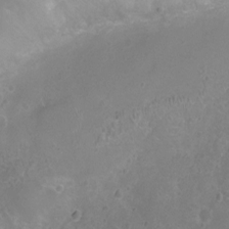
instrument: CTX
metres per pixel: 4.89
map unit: Ht
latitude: -6.1039
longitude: -19.4804
